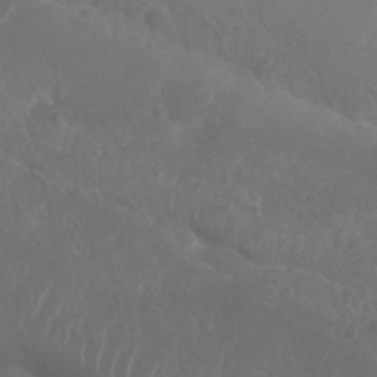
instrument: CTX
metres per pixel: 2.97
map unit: Nhu
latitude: 29.1214
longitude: -55.6316
